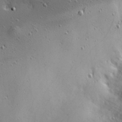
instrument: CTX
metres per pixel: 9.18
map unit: Hve
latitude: 25.6127
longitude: -92.8947
